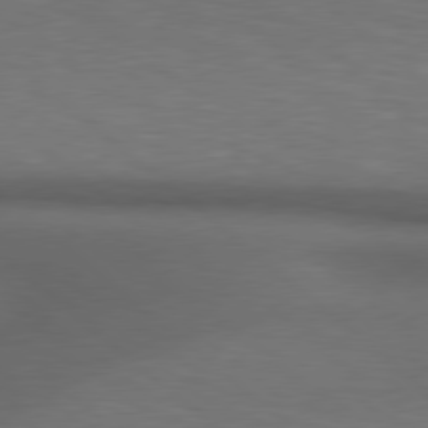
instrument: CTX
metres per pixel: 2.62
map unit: lApd
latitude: 78.7813
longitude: -177.8772
